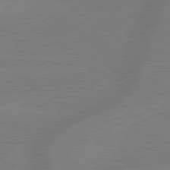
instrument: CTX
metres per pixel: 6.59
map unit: lApd
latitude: 79.4616
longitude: -148.1956
